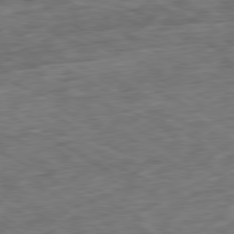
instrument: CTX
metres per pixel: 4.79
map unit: Ap
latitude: -80.5763
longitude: -74.1956
